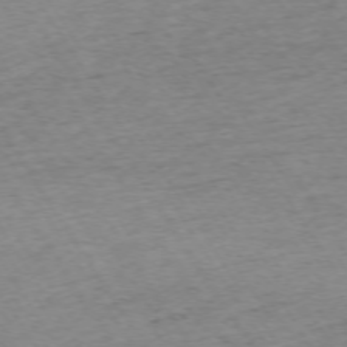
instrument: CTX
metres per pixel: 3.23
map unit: Ap
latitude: -73.2376
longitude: -68.2712
